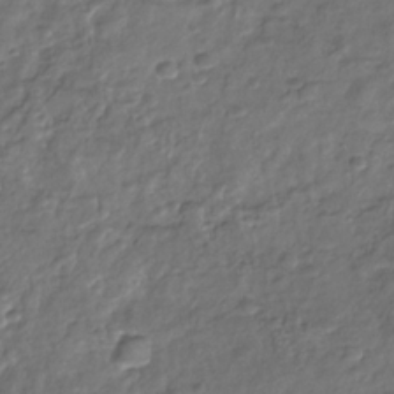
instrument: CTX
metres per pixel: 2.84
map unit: Nhu
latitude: -31.0486
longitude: -61.6883
